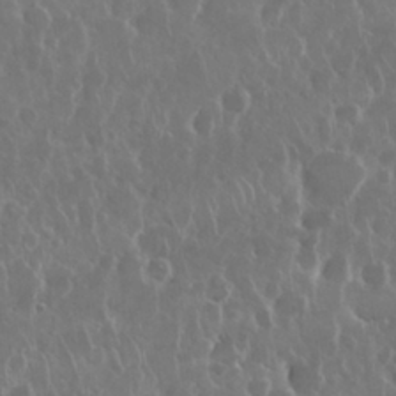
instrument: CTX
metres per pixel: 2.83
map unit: Nhu
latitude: 28.9513
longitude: -63.1970
